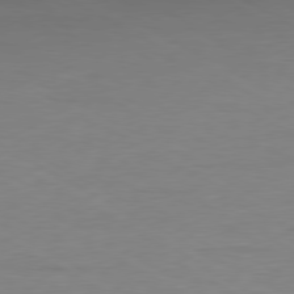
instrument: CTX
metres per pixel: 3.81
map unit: Ap
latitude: -80.5007
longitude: -61.7827
